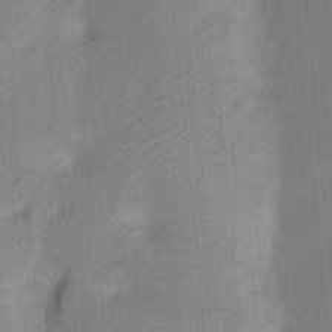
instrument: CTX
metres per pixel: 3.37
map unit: Nhu
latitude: 3.6883
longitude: -17.8205
